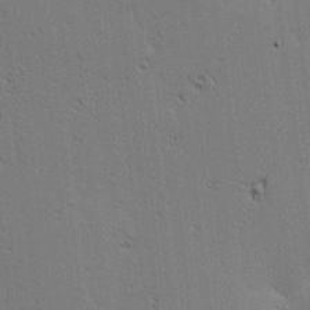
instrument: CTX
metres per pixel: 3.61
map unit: lAa
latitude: 12.6113
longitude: -107.8772
